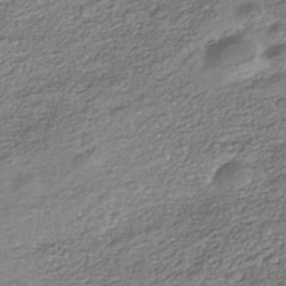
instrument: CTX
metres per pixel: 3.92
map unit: Nhe
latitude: -40.5763
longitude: -100.6302
